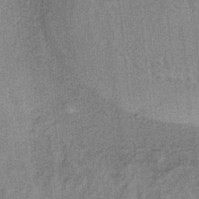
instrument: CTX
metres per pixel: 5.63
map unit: HNb
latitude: -35.7478
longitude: 55.7100
